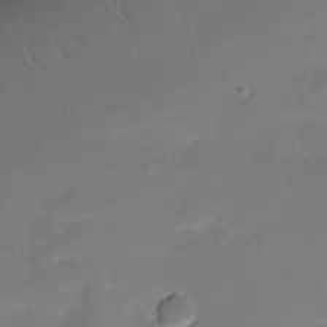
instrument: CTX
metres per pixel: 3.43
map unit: Nve
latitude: -22.6141
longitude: 105.5021
